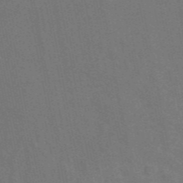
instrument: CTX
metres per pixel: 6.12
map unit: eAb
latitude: 47.2159
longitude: 116.4628
